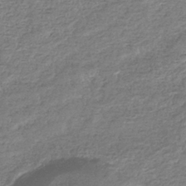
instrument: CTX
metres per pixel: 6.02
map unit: eHb
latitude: -36.7085
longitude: 80.4251
